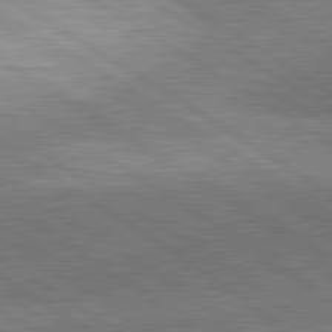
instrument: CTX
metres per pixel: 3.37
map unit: lApd
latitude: 81.6883
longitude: 140.4440
